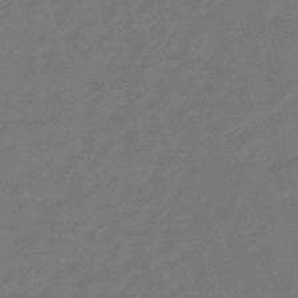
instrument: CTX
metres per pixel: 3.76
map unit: eHb
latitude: -46.6518
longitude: 82.3495
